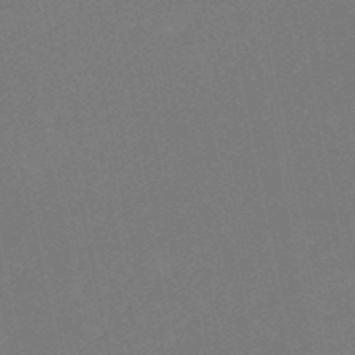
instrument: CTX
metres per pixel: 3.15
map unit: HNb
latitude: -51.6344
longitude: -40.3467
